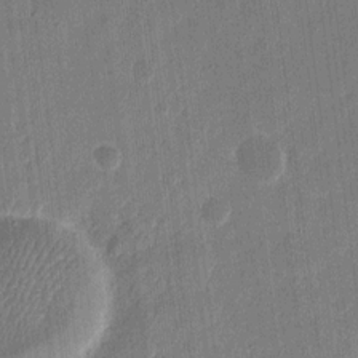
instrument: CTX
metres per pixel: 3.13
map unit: eHh
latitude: 11.2348
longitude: -69.9906
